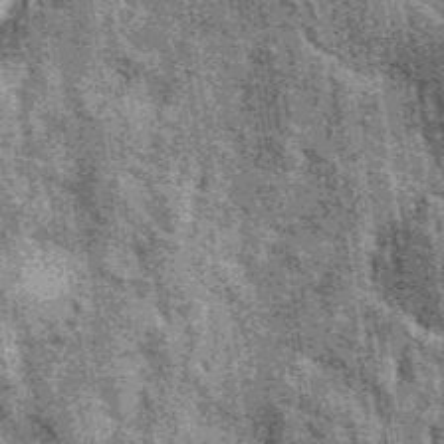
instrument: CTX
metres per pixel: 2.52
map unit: eAb
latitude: 39.8205
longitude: 107.4643
